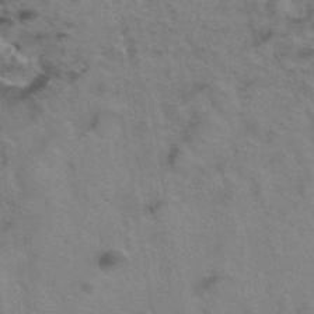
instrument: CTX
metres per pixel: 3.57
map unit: Hto
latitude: 39.2348
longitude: -44.0444
